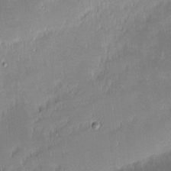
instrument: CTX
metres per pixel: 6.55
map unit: eHh
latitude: -2.1794
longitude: -84.5924
